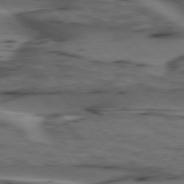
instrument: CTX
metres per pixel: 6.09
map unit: lApd
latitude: 75.8772
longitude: -71.3859
